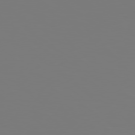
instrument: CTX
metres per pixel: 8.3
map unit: Hpe
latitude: 78.7247
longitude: -163.7450
